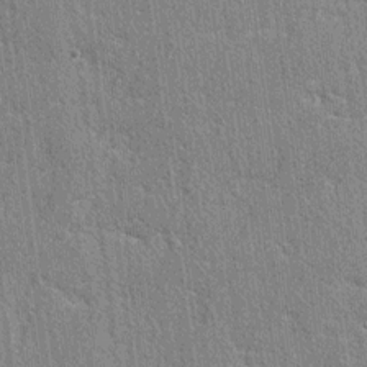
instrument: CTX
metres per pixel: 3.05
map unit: lAvf
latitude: -5.4265
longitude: -109.7260
